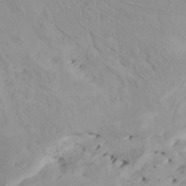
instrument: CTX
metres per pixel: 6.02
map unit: Htu
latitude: -7.7099
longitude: -66.3656
